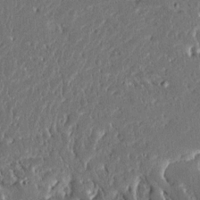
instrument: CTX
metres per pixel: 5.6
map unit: Ave
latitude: 14.3279
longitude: -138.9892
